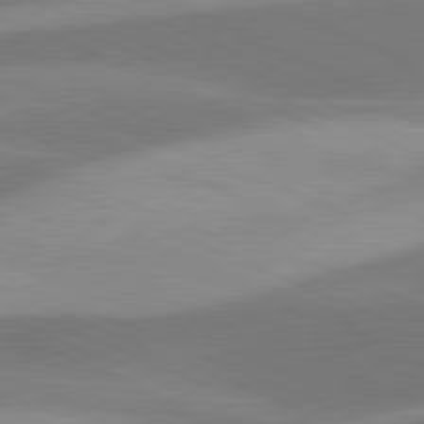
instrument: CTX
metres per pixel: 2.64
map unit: lApd
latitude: 81.4804
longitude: 124.5196
